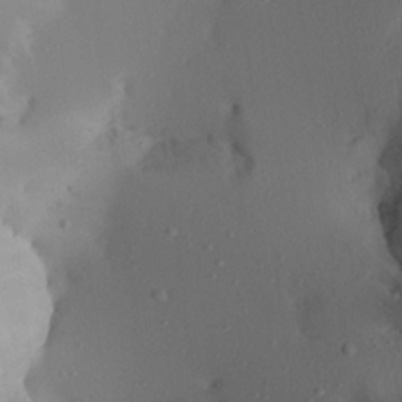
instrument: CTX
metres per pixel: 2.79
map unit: Aa
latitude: 21.7828
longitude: -146.4412
